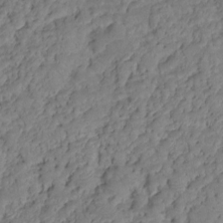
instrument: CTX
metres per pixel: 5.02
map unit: HNhu
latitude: -20.6896
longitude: 85.1998
